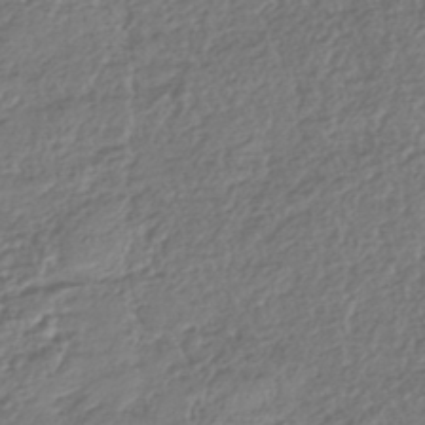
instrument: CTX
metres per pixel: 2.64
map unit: HNhu
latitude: -43.0675
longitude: 107.3510
